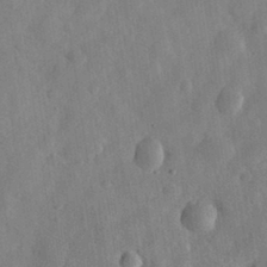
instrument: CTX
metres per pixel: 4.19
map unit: eHh
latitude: 30.0255
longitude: -75.5371
